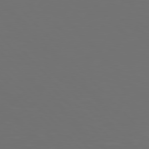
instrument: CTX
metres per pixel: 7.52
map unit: Hpe
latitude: 77.4048
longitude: -170.2711
